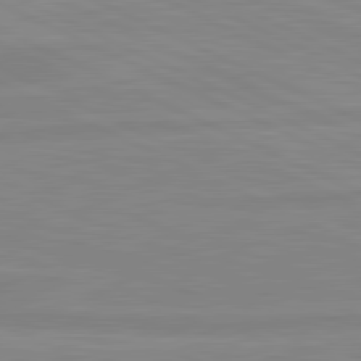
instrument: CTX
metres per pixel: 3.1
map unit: lApd
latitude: 81.3859
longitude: -172.5545
